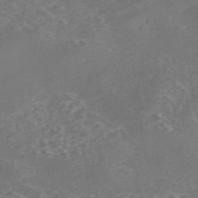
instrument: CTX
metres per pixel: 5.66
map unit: Nhe
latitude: -45.6155
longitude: 152.8408
